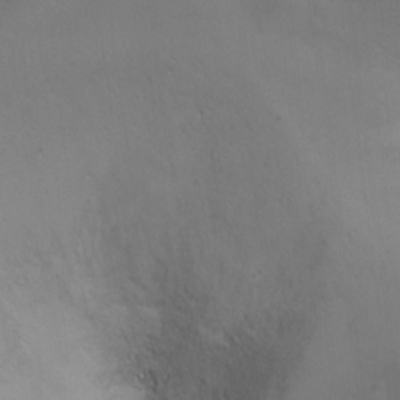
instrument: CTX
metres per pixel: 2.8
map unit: Ht
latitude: -5.2942
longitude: -28.4223
